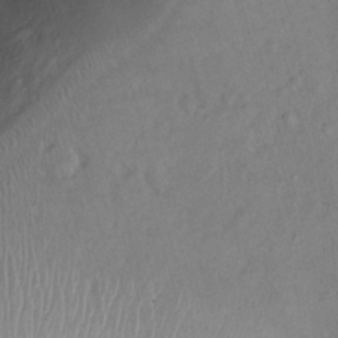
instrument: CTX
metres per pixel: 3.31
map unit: Nhu
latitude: 14.2145
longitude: -29.0836
